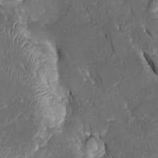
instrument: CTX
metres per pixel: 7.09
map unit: Htu
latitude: -0.7841
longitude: 148.6519
